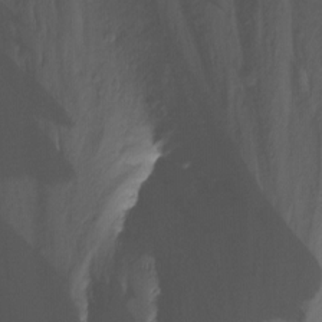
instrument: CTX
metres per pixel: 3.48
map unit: Nhu
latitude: -14.2362
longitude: -52.8380
